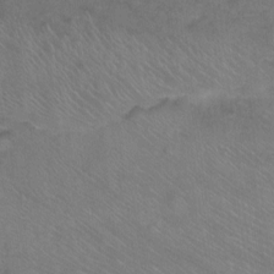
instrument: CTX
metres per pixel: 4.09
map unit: Ht
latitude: -9.4454
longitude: -36.3845
